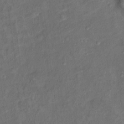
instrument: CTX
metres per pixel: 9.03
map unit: Ht
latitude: 13.7261
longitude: -39.6127
